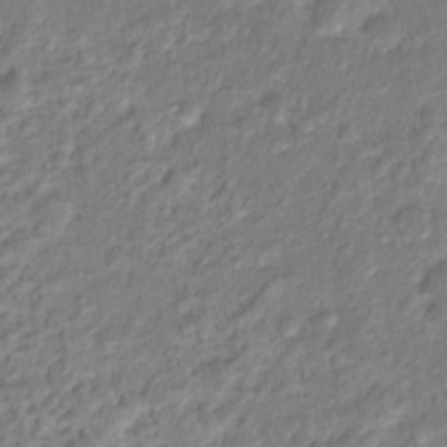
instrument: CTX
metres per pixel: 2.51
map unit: Hto
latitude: 16.7246
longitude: -37.4049
